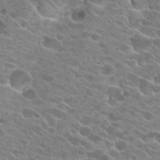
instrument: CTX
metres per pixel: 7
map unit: Hto
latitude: 24.7057
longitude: -42.5924
